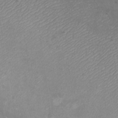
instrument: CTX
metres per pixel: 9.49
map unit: eHh
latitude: -9.4076
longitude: -69.4237
